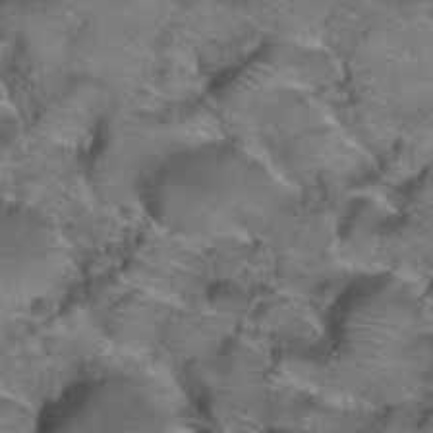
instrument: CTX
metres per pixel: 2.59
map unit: Hto
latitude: 39.1592
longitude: -44.2522
